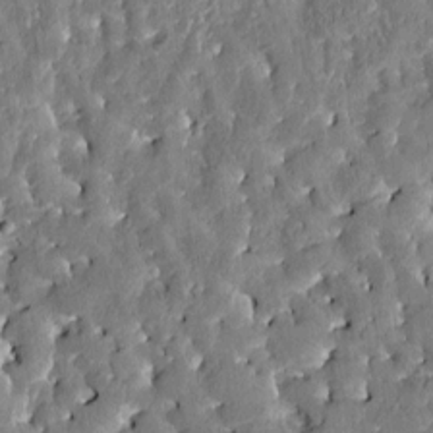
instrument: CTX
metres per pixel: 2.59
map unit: Htu
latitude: -3.5210
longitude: 175.0486
